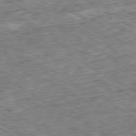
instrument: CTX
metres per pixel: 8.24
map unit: Ap
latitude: -80.1984
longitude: -84.3089
